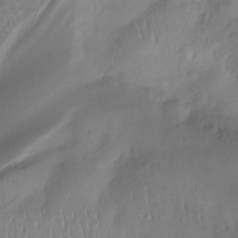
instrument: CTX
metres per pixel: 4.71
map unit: Htu
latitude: -14.9164
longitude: -45.3292
